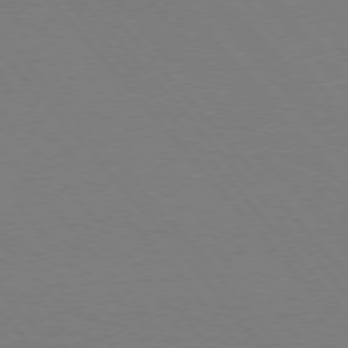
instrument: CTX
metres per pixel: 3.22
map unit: Hpe
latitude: 75.5560
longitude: -145.4426
